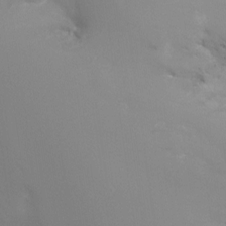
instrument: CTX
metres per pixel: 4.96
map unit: Nhu
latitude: -16.6141
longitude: -48.0633
